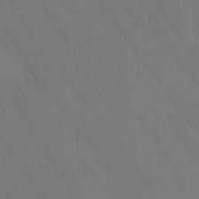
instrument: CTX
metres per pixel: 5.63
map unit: Ht
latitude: -10.0094
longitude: -46.1200
